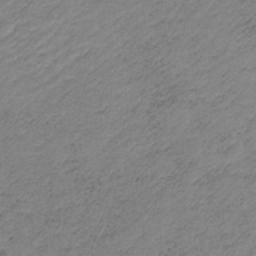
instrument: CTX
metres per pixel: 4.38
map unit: HNb
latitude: -34.0283
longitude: 61.5399
